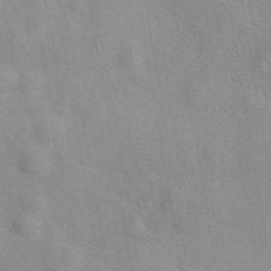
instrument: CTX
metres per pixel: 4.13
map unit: eAb
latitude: 40.2333
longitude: 105.9745
